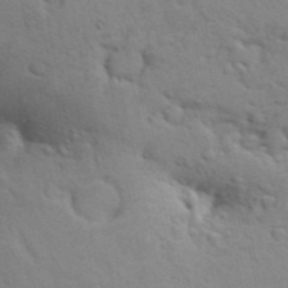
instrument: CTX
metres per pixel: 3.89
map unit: Aa
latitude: 29.3670
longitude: -146.5546
